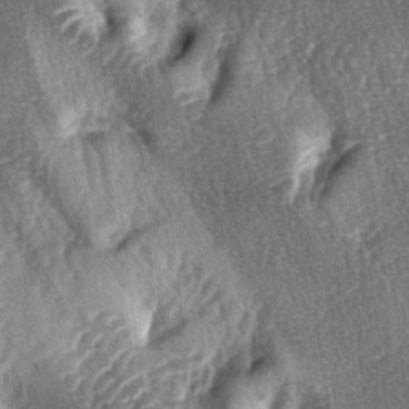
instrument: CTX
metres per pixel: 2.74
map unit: lAa
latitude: -5.1242
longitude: -126.4601
